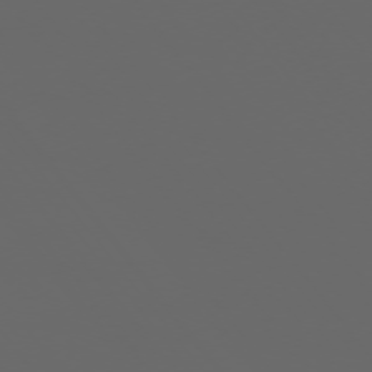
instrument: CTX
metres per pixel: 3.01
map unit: Ap
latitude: -76.1228
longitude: -75.0836
